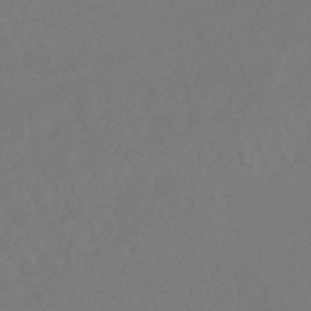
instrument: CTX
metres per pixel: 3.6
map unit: eHb
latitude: -46.3117
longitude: 87.5588
